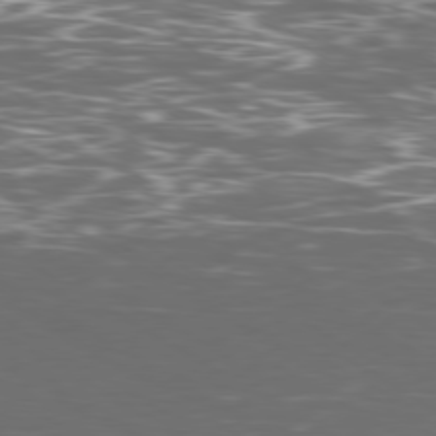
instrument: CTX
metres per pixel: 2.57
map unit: Ap
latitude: -79.8233
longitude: -71.7827
